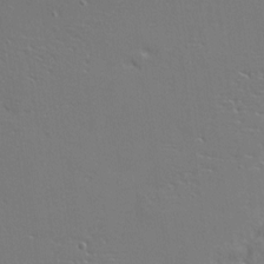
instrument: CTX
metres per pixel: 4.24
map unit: Nhu
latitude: 0.6301
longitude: -76.8380
